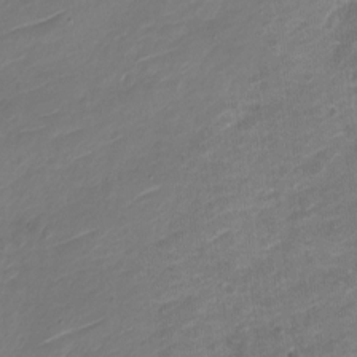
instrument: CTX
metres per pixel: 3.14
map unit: Nve
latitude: -18.1795
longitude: 106.7086
